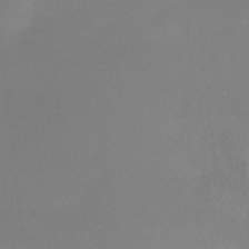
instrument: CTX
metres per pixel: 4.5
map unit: Htu
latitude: -13.2187
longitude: -47.2915
